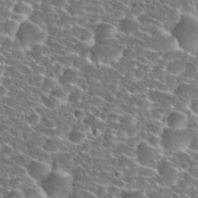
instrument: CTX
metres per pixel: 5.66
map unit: Nhu
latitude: 29.0269
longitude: -49.5182
